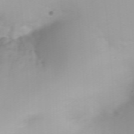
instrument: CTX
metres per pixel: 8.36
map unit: Htu
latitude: -5.2754
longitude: 137.6721
